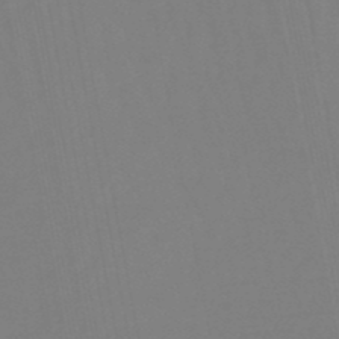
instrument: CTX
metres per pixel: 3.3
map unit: eHb
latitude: -50.0850
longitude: 74.9353
